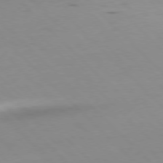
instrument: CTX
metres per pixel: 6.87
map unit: Hpe
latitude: -79.0108
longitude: 8.0283
